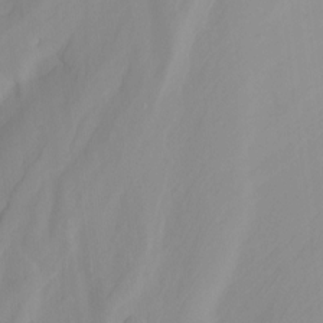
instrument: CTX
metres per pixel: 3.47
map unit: Nhu
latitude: -13.4832
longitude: -57.5182
